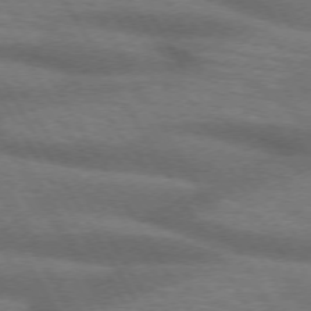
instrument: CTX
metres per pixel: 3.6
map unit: lApd
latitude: 73.1404
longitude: -57.7449
